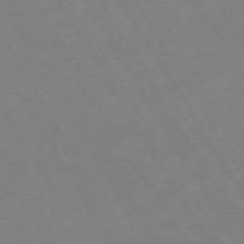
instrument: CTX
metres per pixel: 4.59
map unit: Hpe
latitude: -72.5385
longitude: 9.6533
